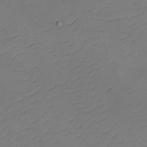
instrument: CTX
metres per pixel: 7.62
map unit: eHh
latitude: -2.5573
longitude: -74.4601
